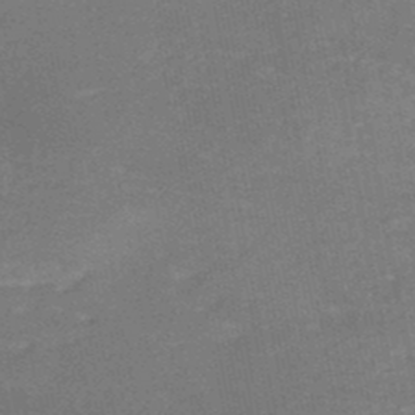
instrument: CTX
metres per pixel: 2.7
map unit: Nhe
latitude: -48.0661
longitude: -170.7813
